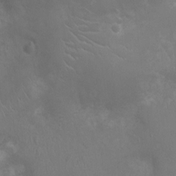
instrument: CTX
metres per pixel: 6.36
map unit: Ht
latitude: -4.2928
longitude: -17.9339
